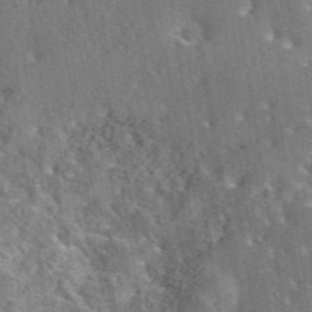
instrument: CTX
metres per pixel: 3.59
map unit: eAb
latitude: 44.7624
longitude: 110.9541
